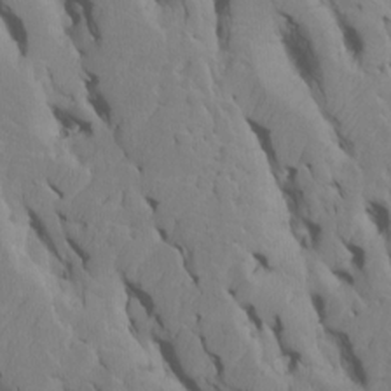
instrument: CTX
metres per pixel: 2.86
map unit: Htu
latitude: -7.4265
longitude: 144.9731
